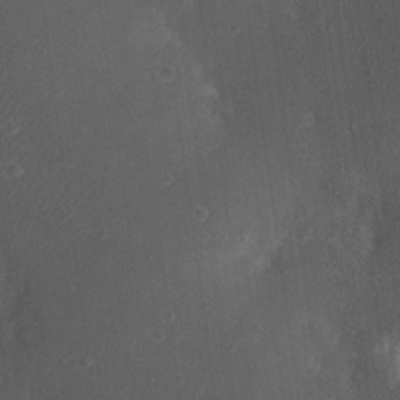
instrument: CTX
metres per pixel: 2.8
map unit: eHh
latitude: 22.8758
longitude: -68.8380
